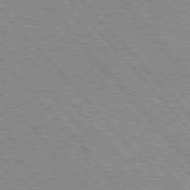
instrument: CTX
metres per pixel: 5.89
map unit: Hpe
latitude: 76.9513
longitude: -125.8016
